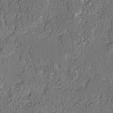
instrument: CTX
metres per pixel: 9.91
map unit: lAvf
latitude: -3.4076
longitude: -108.2900
